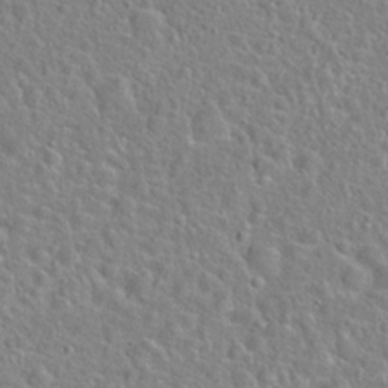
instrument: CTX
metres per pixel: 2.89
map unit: Hto
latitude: 22.8947
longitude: -46.7813
